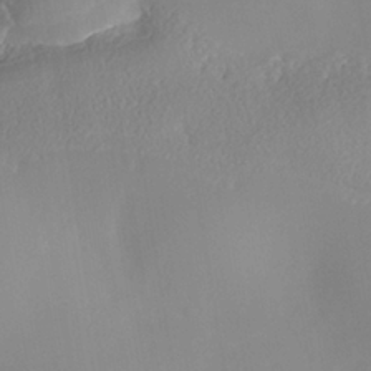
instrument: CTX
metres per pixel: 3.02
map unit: Nhe
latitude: -37.9745
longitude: -119.6883
